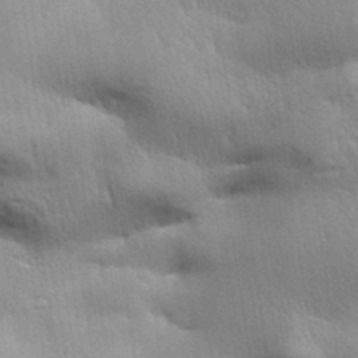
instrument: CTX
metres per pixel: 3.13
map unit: Aa
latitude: 32.9136
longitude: -141.1592
